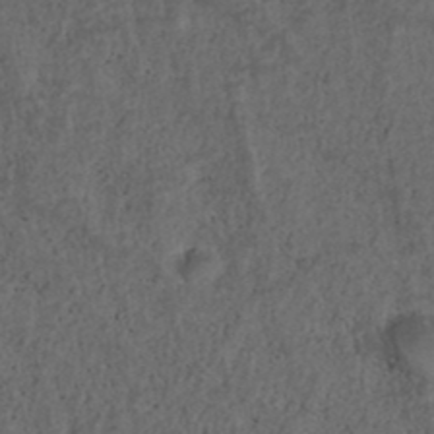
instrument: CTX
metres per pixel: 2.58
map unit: ANa
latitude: 39.1592
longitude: 22.5952
